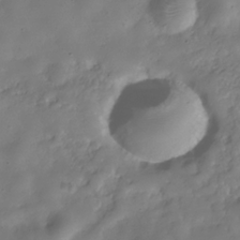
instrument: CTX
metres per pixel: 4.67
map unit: Hve
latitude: -31.2187
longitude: 94.8974
